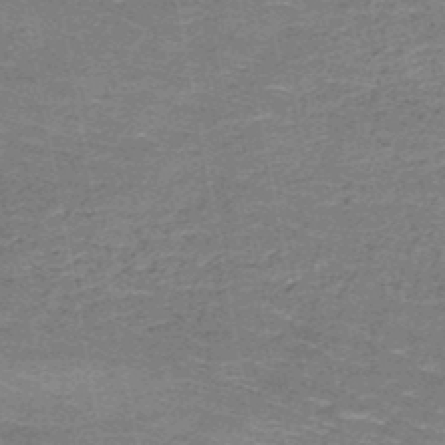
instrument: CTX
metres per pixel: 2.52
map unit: HNb
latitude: -49.7289
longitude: -49.7261
